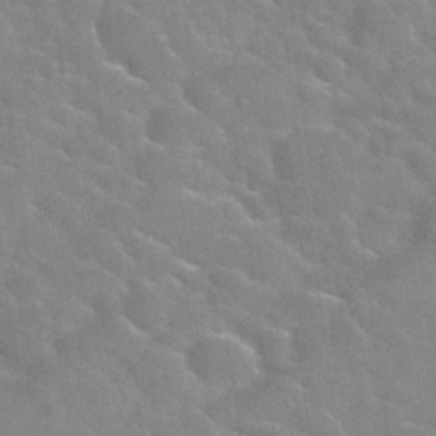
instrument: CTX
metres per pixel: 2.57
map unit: Nhu
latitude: 31.2915
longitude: -50.4412
